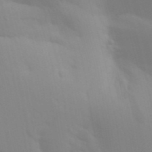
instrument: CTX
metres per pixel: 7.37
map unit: Aa
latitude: 32.4790
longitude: -145.3859
